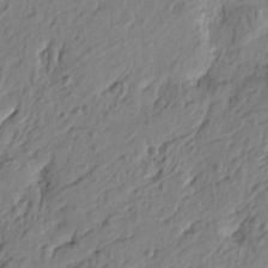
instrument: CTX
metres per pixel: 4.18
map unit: Htu
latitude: -5.6533
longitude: 179.4076
